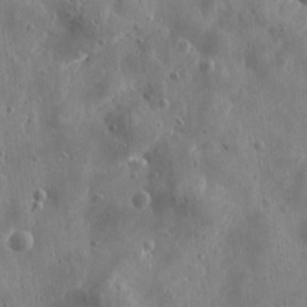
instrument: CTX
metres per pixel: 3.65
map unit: Htu
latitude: 0.2711
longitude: -178.0822
